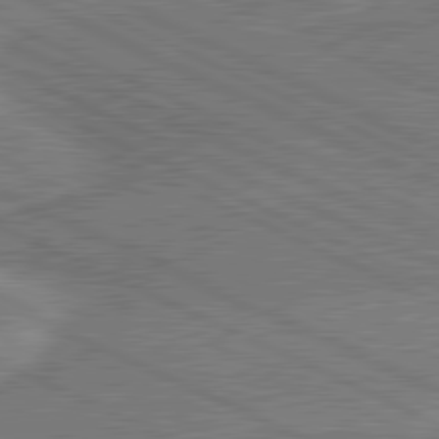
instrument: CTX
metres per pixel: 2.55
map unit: lApd
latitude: 80.9892
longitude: 140.2739
